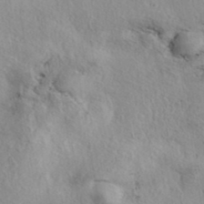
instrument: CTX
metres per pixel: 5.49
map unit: eAb
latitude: 39.4615
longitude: 113.1809
